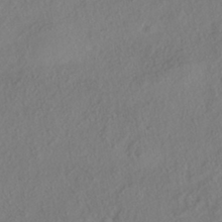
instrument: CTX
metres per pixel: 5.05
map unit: HNhu
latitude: -41.3509
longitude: 108.1228
